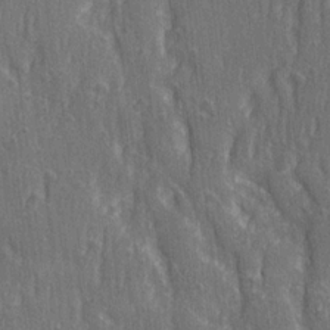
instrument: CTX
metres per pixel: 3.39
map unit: Ave
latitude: 22.5357
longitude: -134.2522
